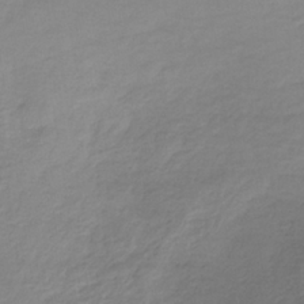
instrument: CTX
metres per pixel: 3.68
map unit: HNb
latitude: -33.8045
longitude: 64.0661
